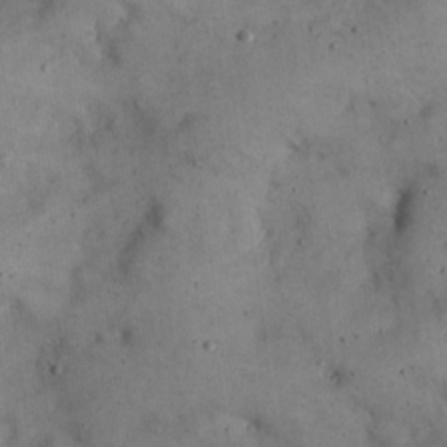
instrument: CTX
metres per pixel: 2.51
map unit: eHh
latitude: 21.0270
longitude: -61.3292
